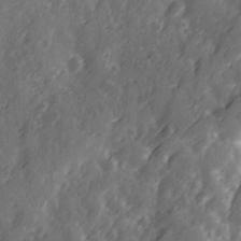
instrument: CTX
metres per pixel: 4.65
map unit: Ave
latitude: 12.7058
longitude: -103.3292
